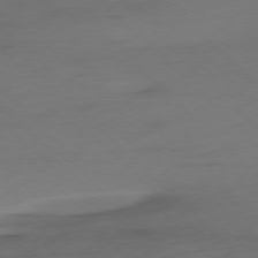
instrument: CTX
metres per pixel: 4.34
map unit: Ap
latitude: -77.4265
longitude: -70.8002
